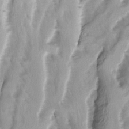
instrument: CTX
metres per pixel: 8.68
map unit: Ave
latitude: -11.5399
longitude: -119.6316
